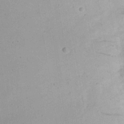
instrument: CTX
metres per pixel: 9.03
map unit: Nhu
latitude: 24.4978
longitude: -72.9514
